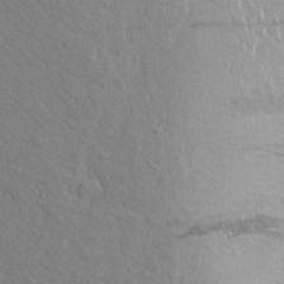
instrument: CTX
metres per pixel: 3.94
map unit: Aa
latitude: 25.2348
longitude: -148.2523
